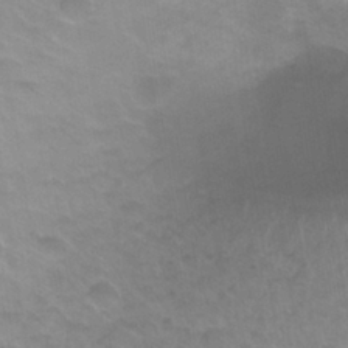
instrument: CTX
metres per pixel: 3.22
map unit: Nhu
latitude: 27.3860
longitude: -54.0444
